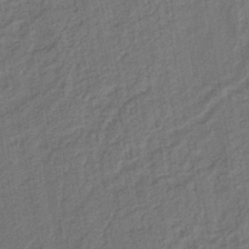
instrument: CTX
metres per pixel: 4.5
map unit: lHb
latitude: -42.7463
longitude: 61.0298
